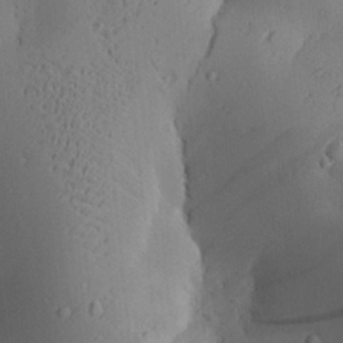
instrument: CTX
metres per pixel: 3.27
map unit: Aa
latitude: 28.2333
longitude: -131.7828
